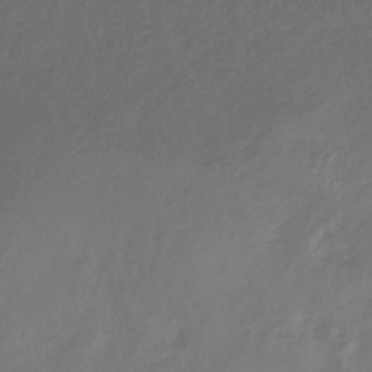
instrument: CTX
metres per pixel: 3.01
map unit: ANa
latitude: -38.0472
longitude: 97.9178
